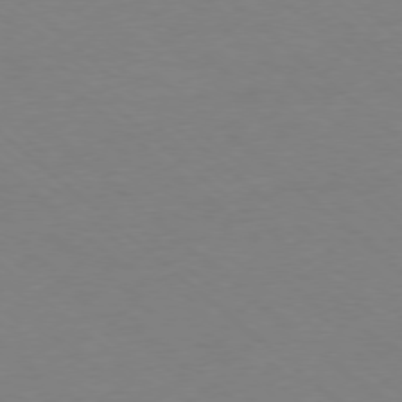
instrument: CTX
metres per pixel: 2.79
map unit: Ap
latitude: -78.2739
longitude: -98.3467
